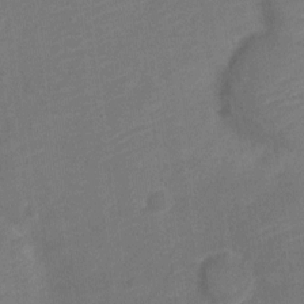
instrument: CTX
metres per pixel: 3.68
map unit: Nve
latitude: -18.8786
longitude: 108.9164
